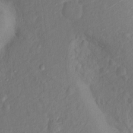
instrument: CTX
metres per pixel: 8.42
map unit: Nhu
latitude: 13.8206
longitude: -29.3859
